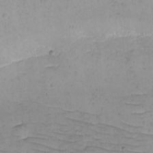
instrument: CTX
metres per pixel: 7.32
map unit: eHh
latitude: -5.0297
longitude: -82.1199
